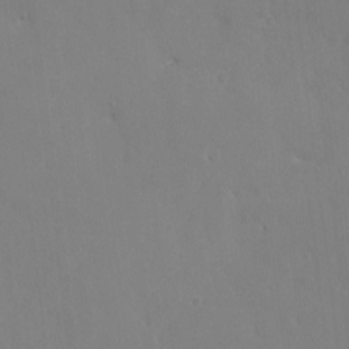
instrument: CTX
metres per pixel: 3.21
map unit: eHh
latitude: -3.4076
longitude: 19.6533
